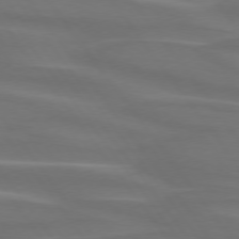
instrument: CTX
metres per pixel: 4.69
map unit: lApd
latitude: 74.6868
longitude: -79.5560
